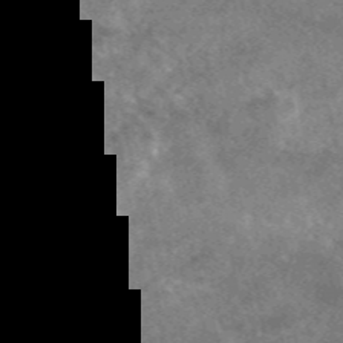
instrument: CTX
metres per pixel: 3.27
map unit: eAb
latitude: 47.5183
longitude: 124.9353
